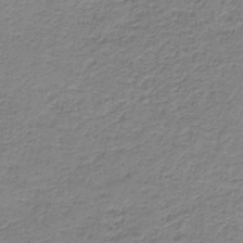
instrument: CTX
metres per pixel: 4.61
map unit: HNb
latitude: -37.9178
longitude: 50.8597
